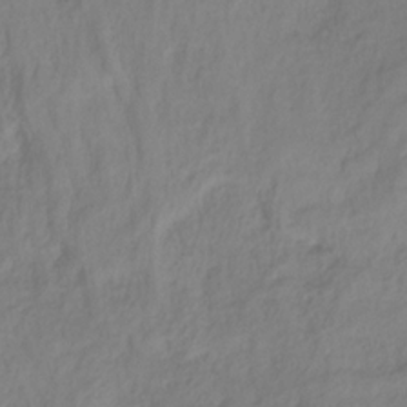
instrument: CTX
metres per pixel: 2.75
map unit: HNhu
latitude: -28.6896
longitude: 67.5399
